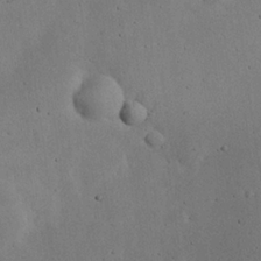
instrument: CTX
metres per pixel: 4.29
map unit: eHh
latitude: 24.1955
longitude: -72.4412
